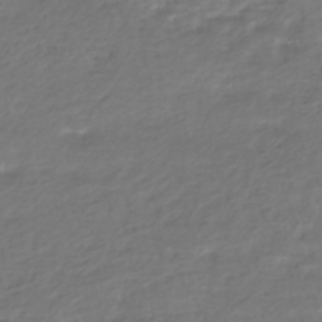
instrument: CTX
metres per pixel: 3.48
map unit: HNhu
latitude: -45.5777
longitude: 102.8975
